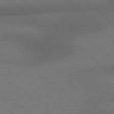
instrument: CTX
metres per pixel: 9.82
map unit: Hpe
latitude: 77.9528
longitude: -150.1955
